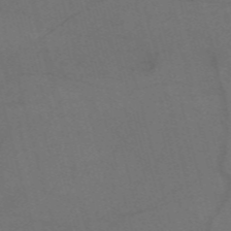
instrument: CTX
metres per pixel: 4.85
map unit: Nve
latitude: -59.1620
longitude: 51.1809
